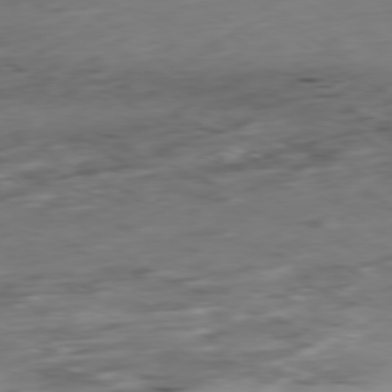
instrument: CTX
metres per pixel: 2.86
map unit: Ap
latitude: -79.3320
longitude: -58.2334
